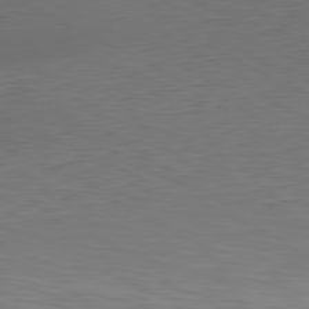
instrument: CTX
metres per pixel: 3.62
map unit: Hpe
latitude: -81.2754
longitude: 19.1998
